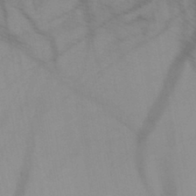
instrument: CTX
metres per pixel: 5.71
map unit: HNb
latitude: -45.5021
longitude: -41.2536
